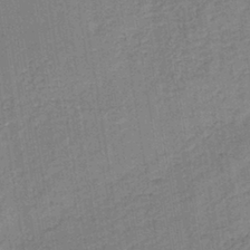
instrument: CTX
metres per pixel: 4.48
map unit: HNb
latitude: -38.4818
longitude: 50.2739
